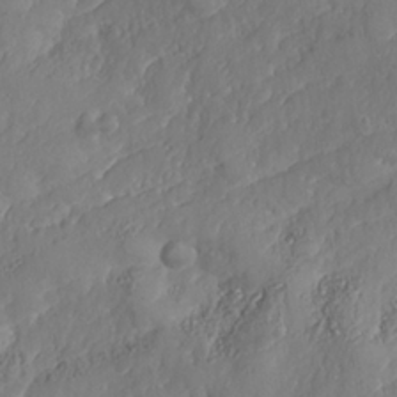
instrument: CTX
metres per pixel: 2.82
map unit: Nhe
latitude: -36.9541
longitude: 138.0850
